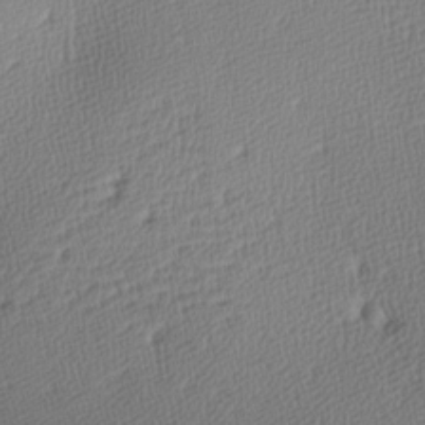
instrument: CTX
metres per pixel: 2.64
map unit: lAa
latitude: -8.7463
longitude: -125.0458
